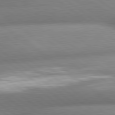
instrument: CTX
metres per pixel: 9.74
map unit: lApd
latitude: 80.5357
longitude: -160.7246
